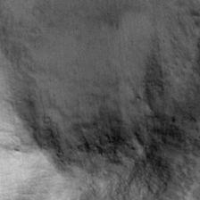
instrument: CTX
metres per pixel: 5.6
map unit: Ht
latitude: 9.5182
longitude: -38.3656
